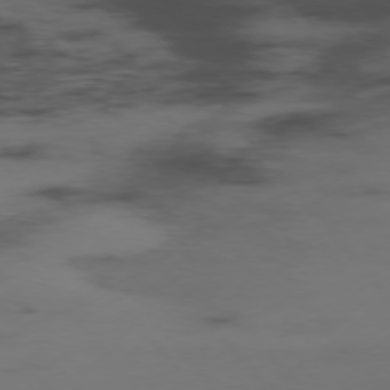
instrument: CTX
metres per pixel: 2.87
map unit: Hpe
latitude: -76.0094
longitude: -17.6505
